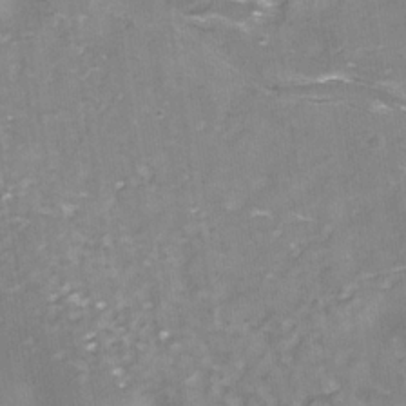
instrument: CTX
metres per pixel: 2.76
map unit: Nhe
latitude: -33.4455
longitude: -87.5749
